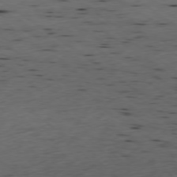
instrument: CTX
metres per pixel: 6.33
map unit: Ap
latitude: -77.9178
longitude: -71.5560
